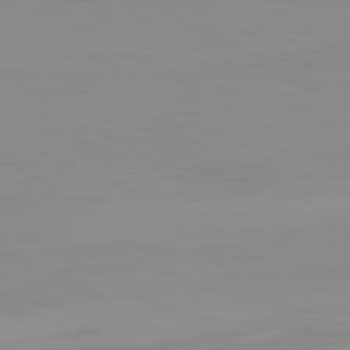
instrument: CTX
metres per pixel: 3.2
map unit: lApd
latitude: 80.2900
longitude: -91.6883
